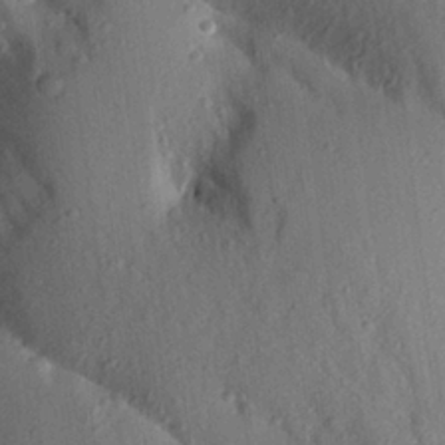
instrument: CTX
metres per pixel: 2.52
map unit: Aa
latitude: 24.5356
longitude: -150.3845
